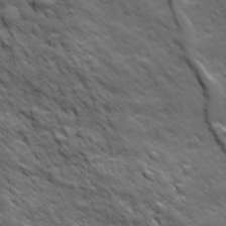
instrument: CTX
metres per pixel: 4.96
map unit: Ave
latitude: 18.9136
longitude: -134.0444
